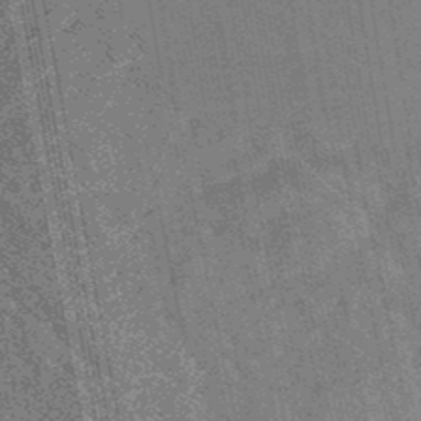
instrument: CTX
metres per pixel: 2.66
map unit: lHb
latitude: -48.2173
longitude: 74.0094
